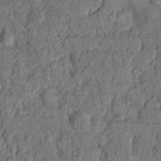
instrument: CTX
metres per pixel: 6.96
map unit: Hto
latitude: 10.5168
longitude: -59.9339
